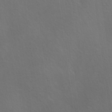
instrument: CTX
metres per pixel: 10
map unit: Ave
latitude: -0.3307
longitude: -112.5924
